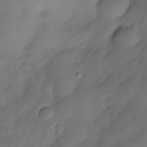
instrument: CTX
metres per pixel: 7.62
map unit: Nhe
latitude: -33.8989
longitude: -143.9906
